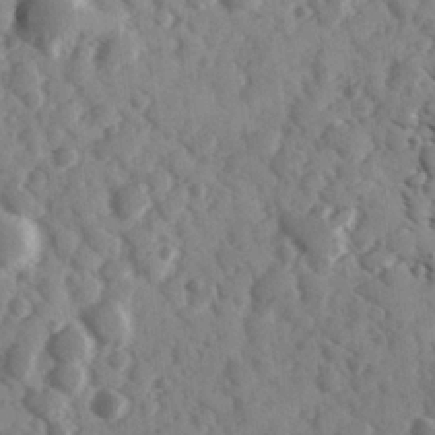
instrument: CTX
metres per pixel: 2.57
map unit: Hve
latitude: 24.6490
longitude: 146.8786
